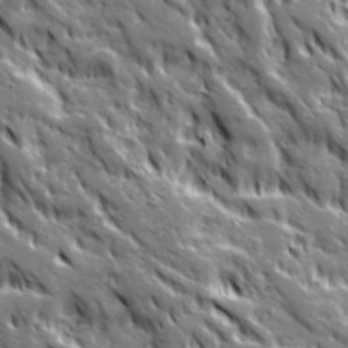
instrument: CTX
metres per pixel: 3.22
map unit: Ave
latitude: 20.1956
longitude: -135.2159
